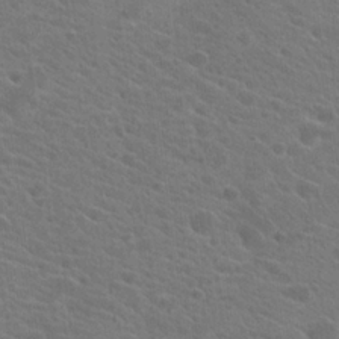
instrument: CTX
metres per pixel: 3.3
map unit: Hto
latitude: 22.1956
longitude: -39.7827
